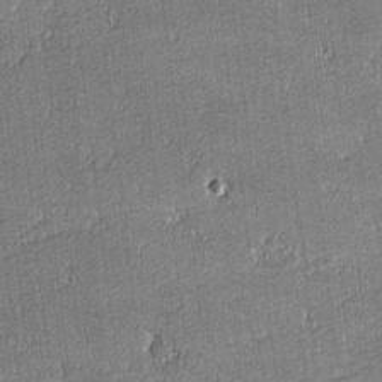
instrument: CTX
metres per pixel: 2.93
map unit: lHvf
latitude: -12.4062
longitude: -103.8772
